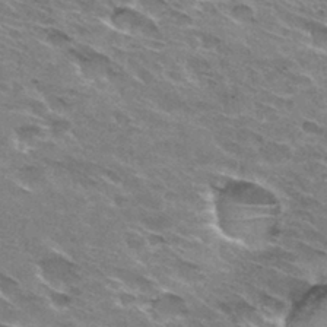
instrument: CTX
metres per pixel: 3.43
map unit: Hto
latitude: 31.4805
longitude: -44.8947
